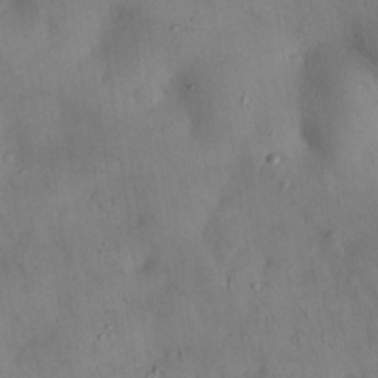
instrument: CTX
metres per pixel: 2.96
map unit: Nhu
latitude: 28.9513
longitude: -72.4412
